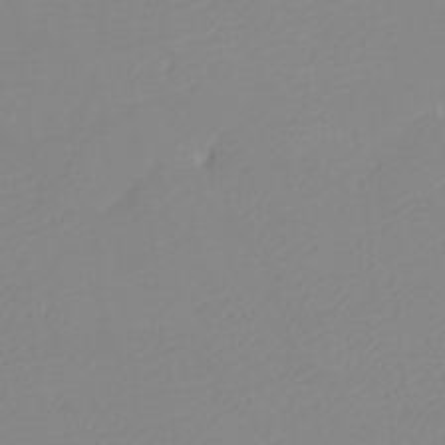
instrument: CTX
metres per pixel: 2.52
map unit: eHh
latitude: -5.8611
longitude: -86.4412
